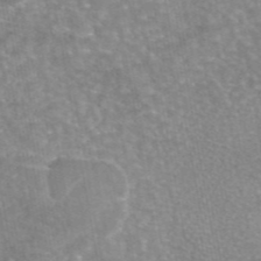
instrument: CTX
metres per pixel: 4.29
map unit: eAb
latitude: 45.4615
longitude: 105.8044
